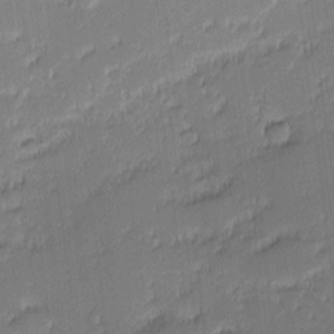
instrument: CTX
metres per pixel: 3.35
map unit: eHh
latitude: -2.5006
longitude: -82.7057
